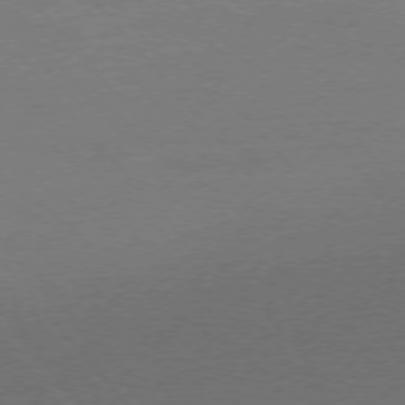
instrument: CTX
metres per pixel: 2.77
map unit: Ap
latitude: -76.5007
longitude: -60.0255
